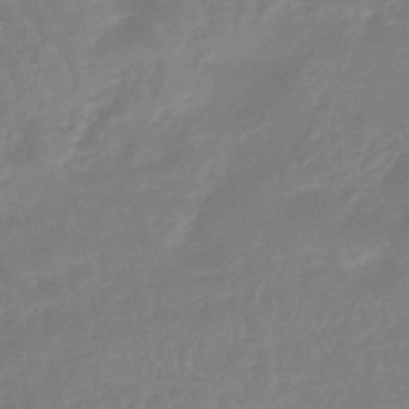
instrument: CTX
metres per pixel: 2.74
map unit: eHb
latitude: -45.8800
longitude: 81.8423
